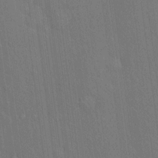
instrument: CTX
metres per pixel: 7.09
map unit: Hto
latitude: 15.8584
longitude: -57.9150
